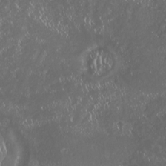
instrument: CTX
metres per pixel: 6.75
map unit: HNhu
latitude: -2.3684
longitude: 11.1431
